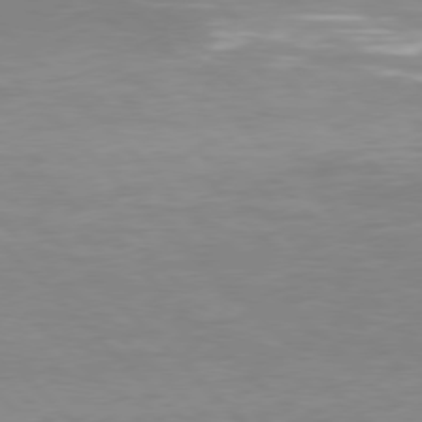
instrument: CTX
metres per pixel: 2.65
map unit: Hpe
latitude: 77.5371
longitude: -125.3103
